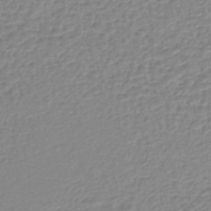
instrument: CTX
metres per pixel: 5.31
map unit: lHb
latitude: -44.1606
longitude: 67.8611
